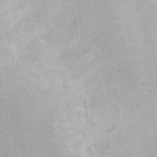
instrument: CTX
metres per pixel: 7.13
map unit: eHh
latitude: 9.0648
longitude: -66.8191
